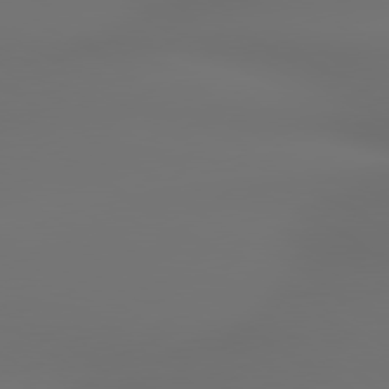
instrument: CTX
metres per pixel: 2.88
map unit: lApd
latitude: 79.4616
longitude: -137.7450
